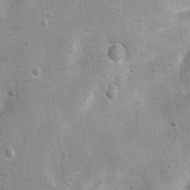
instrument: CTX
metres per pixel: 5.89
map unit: Hto
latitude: 11.1781
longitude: -36.0255
